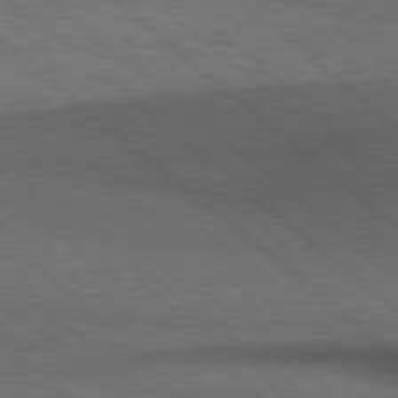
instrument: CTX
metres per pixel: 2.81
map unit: Hpe
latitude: 77.3859
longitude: -150.9135
